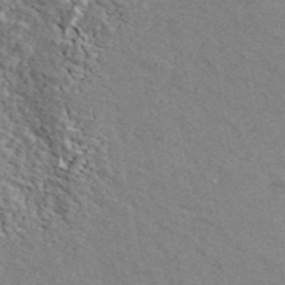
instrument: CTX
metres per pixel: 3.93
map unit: ANa
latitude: 43.8961
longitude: 45.3321
